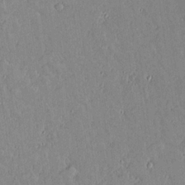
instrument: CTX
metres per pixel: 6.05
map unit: lAvf
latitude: 15.9339
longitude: -127.8206
